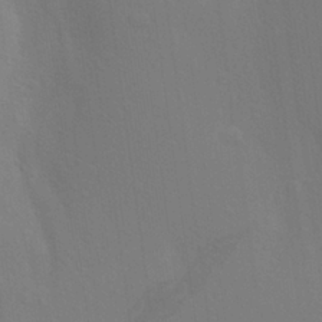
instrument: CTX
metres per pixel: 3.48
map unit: Aa
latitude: 26.6869
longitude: -145.7827
